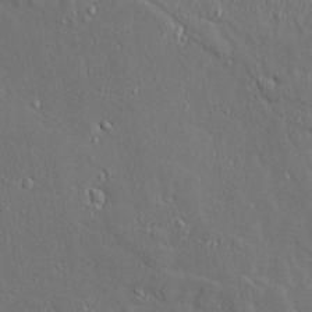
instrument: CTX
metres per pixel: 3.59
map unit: Aa
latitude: 9.3671
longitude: -132.6679
